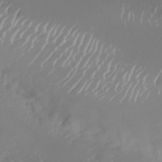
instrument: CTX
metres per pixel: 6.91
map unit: Nhu
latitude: -26.8030
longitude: -72.5924
